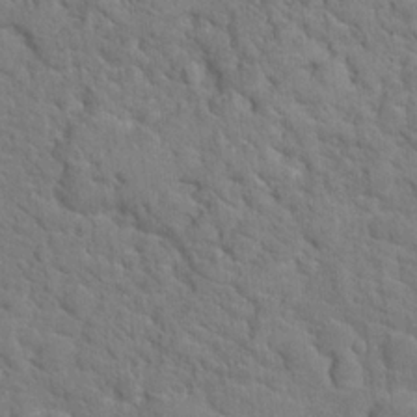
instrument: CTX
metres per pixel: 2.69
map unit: Hto
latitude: 18.6112
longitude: -34.8758
